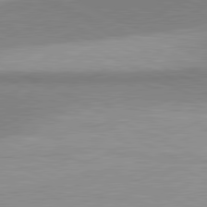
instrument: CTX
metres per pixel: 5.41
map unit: lApd
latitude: 80.9703
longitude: 156.7463
